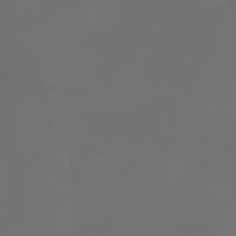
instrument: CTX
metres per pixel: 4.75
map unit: Aa
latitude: -6.9730
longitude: -72.4601
